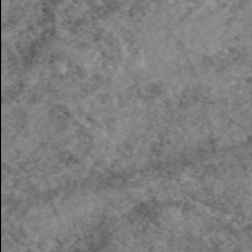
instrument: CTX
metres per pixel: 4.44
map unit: eAb
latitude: 49.4993
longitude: 110.0094
